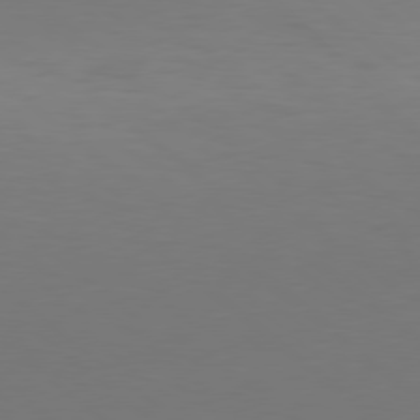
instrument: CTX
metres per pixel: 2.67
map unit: Hpe
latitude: 78.3656
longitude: -173.3103
